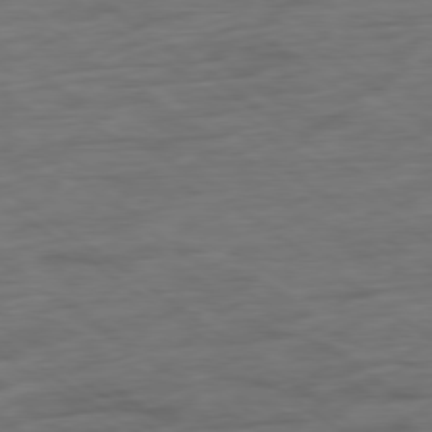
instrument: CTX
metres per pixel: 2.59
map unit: Hpe
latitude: -78.7085
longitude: -17.4615
